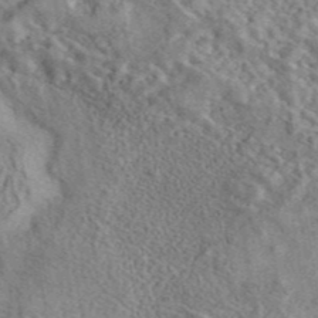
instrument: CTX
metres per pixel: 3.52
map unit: eAb
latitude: 42.3278
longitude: 110.4440
